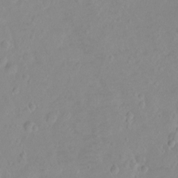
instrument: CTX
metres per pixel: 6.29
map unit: Ht
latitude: -8.8408
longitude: -36.1578
